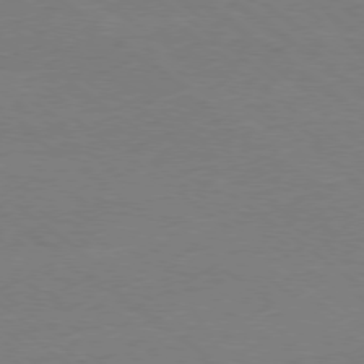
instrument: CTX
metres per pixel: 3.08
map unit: Ap
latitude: -78.3684
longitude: -95.1970
